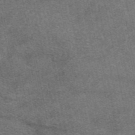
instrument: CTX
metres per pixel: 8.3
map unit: eAb
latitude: 47.8962
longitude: 121.1620
